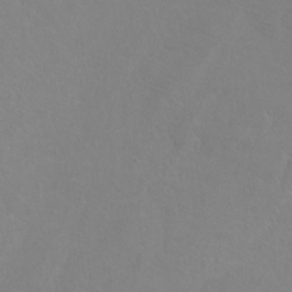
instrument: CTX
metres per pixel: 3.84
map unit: Ht
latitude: 1.8205
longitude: -33.1970
